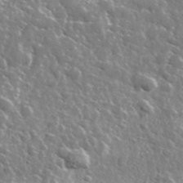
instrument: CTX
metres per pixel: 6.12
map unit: lHvf
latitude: 36.7624
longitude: -88.6491
